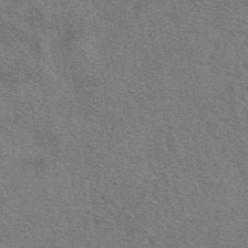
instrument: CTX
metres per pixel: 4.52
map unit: eAb
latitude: 49.3860
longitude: 114.8219
